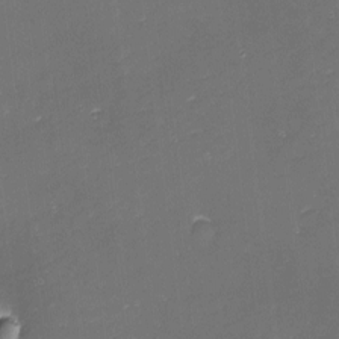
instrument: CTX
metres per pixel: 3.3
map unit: eHh
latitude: -1.7100
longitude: -80.2900
